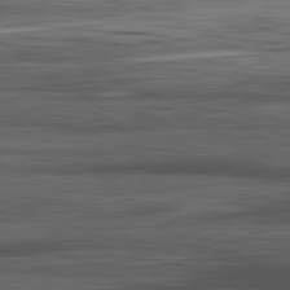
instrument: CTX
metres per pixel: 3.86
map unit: Hpe
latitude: -82.2739
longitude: 18.0661
